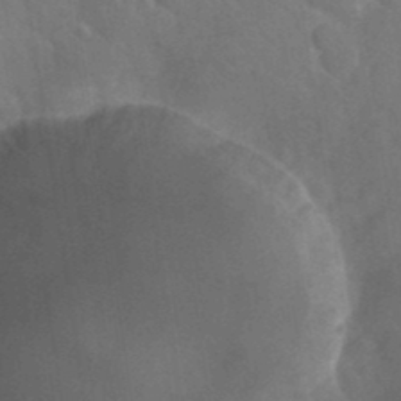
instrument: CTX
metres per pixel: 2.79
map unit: Nhu
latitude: 26.9703
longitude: -56.3845
